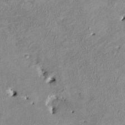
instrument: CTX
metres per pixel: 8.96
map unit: HNhu
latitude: 3.1214
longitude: -4.7435
